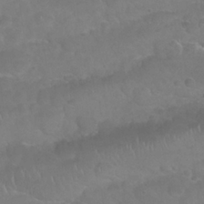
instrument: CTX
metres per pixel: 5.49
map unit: Nhu
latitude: 25.1025
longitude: -52.4979
